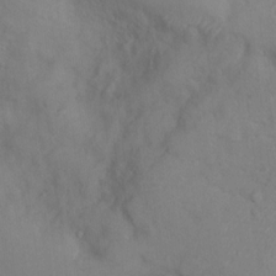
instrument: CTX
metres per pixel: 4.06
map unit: Nhu
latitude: 11.1970
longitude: -26.2334
